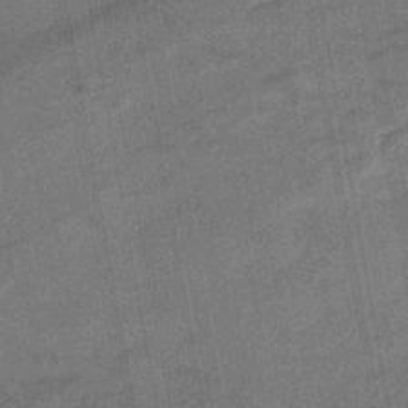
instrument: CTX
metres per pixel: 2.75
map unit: eHb
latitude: -45.5588
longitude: 88.5762
